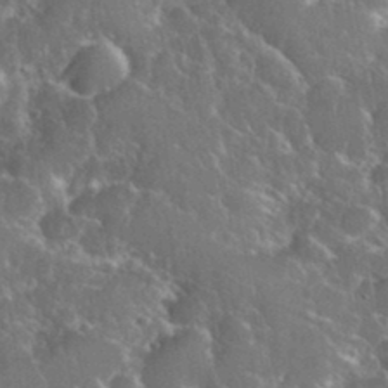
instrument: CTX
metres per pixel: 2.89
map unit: eHh
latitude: 37.2159
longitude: -60.9513
